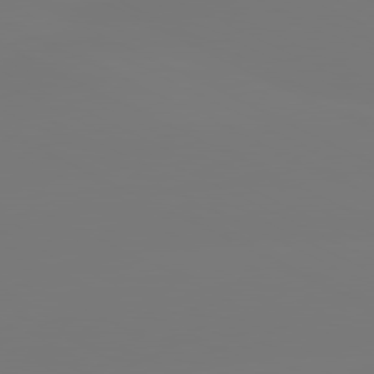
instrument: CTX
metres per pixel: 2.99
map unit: lApd
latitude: 80.6679
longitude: -148.9136
